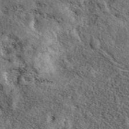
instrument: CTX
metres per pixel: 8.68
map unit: eAb
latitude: 39.7827
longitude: 111.7856
